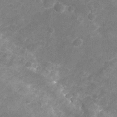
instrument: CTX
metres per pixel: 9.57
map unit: Nhu
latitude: -21.4832
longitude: -55.9528
